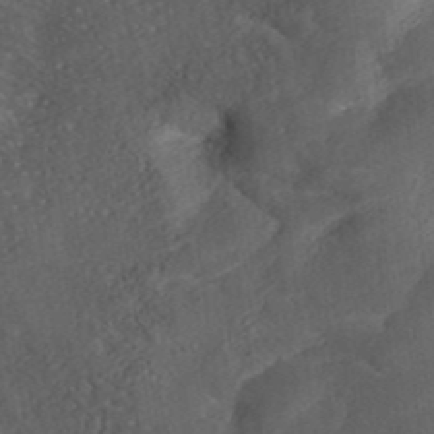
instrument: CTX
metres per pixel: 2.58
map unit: ANa
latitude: 37.2348
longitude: 18.0283
